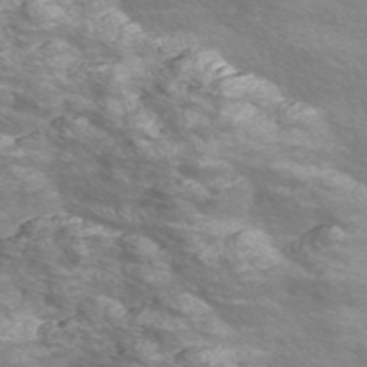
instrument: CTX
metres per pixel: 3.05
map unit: Nve
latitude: -56.5196
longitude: 53.3698
